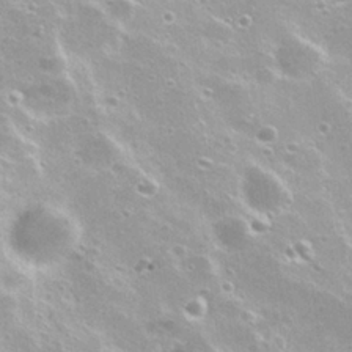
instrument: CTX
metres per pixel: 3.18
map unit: Nhu
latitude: 27.6505
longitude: -50.5923
